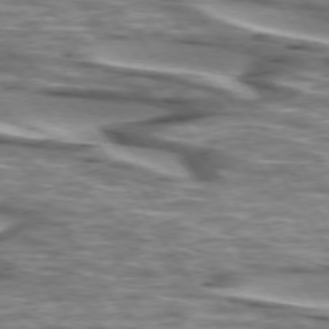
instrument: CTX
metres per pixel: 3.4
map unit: lApd
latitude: 74.4790
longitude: -56.9513
